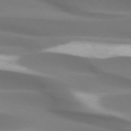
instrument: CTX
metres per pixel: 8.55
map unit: lApd
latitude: 73.8395
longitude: -50.7057
